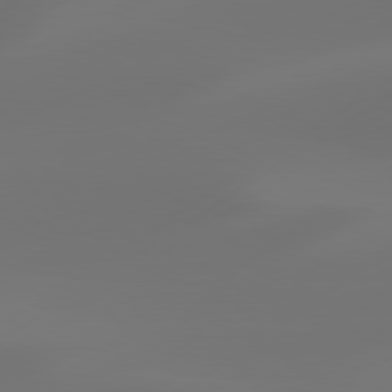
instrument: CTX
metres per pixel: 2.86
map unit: Hpe
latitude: 78.3845
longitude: -128.2711
